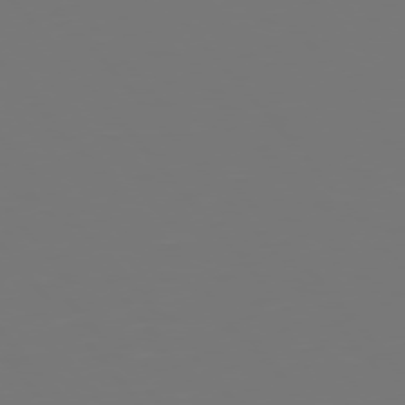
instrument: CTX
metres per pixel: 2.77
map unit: Hpe
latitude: 75.7261
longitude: -124.3656
